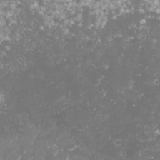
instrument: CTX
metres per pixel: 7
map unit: lHvf
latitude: -16.0661
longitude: -98.5734
